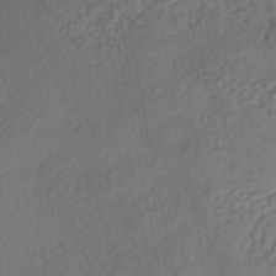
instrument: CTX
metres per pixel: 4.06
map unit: eHh
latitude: -43.0675
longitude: 120.8030
